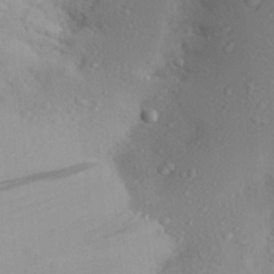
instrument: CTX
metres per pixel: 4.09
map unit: Aa
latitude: 28.7057
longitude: -132.0633
